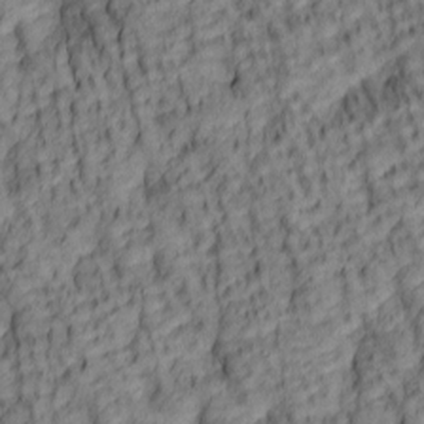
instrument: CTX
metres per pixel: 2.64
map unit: lAa
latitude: 5.8772
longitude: -116.1767
